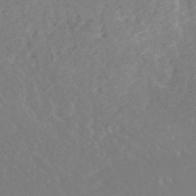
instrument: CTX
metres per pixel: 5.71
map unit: Nhe
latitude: -46.9730
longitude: -171.1403
